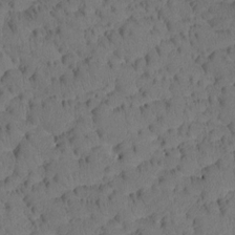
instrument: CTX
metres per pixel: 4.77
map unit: Htu
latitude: -3.8422
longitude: 173.0864
